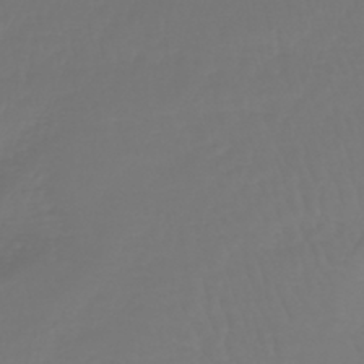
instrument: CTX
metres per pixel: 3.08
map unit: lHb
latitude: -43.1431
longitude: 60.5196
